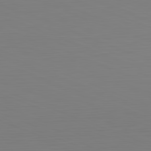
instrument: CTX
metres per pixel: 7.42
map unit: Hpe
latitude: -82.1795
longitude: 7.7666
